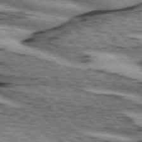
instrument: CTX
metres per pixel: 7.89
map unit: lApd
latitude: 75.5182
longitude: -79.0270
